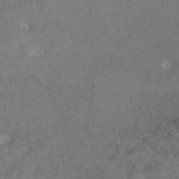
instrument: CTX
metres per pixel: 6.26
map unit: eAb
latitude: 47.0270
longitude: 113.9367
